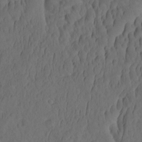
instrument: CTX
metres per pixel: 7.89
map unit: eHh
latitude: -1.6722
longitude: 15.4077
